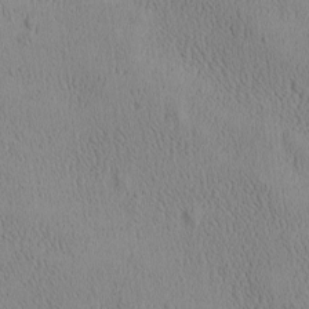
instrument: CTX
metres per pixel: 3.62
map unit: Ave
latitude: -9.2754
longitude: -121.9528
